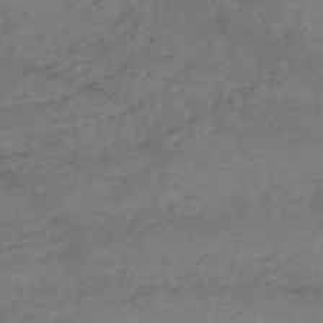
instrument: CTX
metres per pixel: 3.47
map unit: HNb
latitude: -55.1998
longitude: -45.0647
